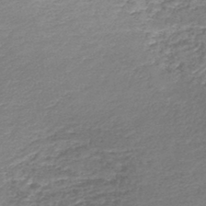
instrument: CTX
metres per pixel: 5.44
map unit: lHb
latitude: -44.3495
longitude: 59.4832
